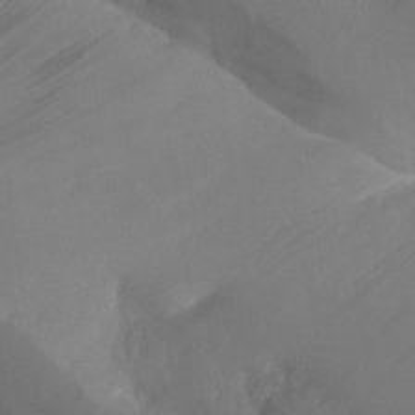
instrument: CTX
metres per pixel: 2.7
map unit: Aa
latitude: 26.2523
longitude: -128.4223
